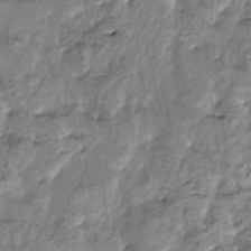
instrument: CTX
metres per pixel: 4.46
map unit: HNhu
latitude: 3.0458
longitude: 8.7085
